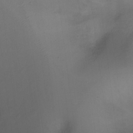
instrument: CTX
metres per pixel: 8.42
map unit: Nhu
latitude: -12.2551
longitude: -41.5749
